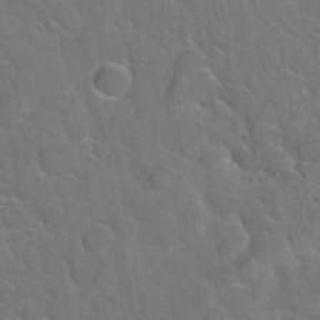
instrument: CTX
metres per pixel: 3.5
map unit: Hto
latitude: 35.6694
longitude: -48.9325
